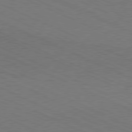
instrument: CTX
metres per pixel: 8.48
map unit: Hpe
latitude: -81.4077
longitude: 15.6344
